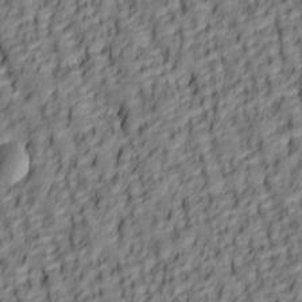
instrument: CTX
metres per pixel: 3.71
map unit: lAa
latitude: 6.0255
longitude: -116.2900
